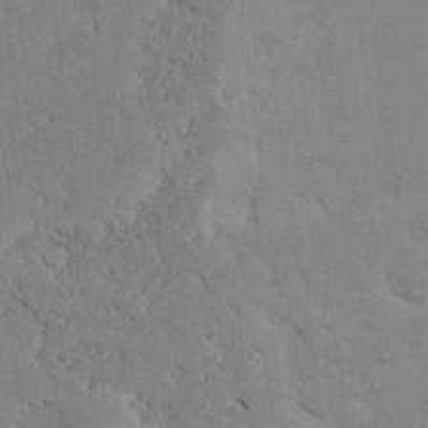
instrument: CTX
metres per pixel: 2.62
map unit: Ave
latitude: 23.9528
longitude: -130.7247
